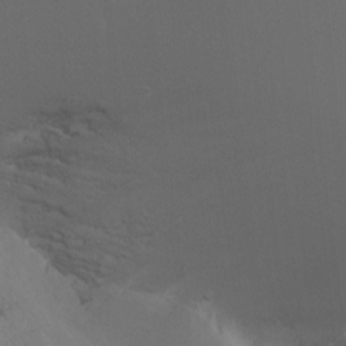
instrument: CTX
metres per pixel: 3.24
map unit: Nhu
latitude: -5.1998
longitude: -90.2334
